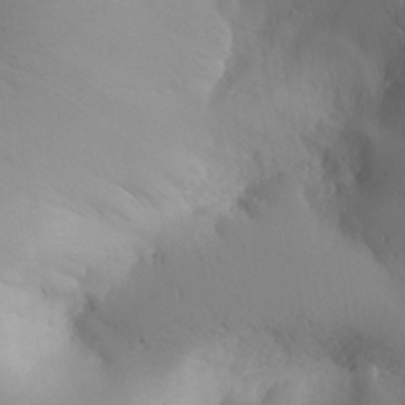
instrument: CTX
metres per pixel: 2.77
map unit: Aa
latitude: 30.3279
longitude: -143.2915
